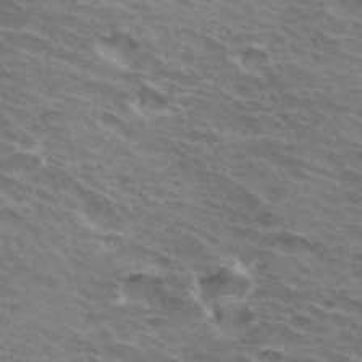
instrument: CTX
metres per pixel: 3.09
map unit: Hto
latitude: 33.3671
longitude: -43.2537
